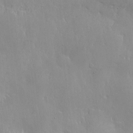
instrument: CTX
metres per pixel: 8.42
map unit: Nhe
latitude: -1.7289
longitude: -59.5749
